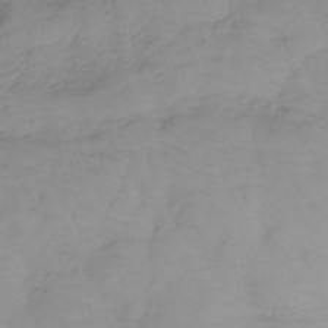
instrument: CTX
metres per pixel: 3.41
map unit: lHb
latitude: -32.3118
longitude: 63.8800
